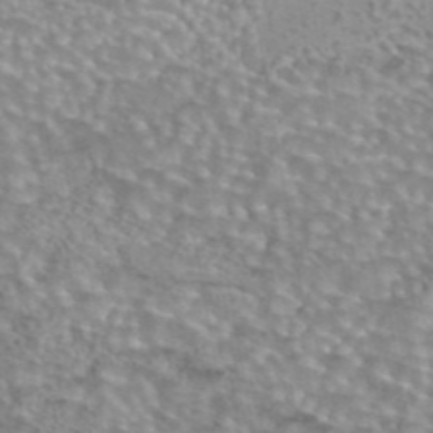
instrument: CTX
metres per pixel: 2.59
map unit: eAb
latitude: 44.0444
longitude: 104.1417
